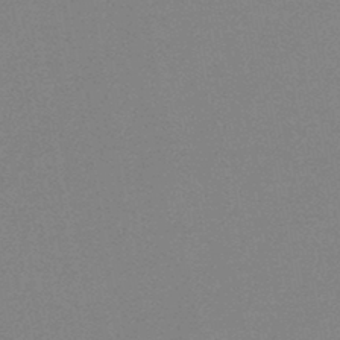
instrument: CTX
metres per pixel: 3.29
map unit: HNb
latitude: -44.7463
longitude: -40.4223
